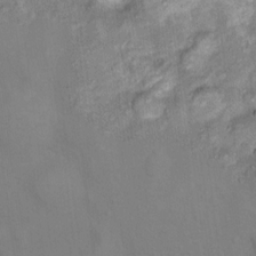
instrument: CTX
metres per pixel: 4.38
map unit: Ht
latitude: 13.4049
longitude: -40.8380
